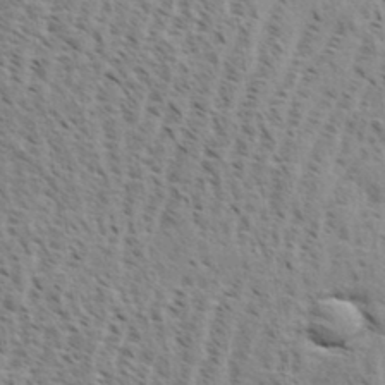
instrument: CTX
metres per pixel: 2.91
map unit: eHh
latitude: 34.2333
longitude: -141.0836
